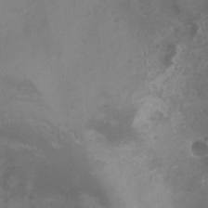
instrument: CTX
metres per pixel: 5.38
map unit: Nhu
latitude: -12.3684
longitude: -74.4223
